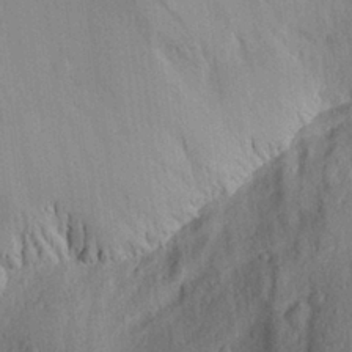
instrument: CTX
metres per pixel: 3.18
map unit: Aa
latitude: 27.4993
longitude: -146.4223
